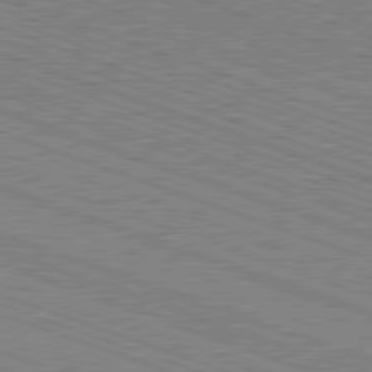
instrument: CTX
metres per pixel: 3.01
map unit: Hpe
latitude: -82.6896
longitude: 8.1039
